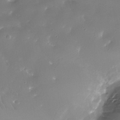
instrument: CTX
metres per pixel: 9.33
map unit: Nhe
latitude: -35.8800
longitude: -87.7072
